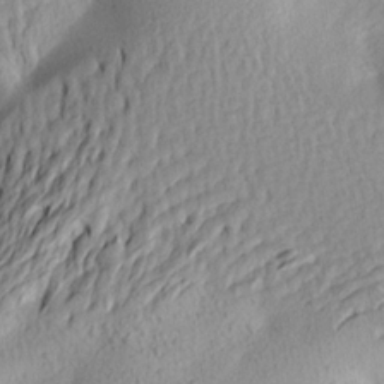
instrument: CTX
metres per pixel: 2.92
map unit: Aa
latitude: 19.4804
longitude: -144.8947
